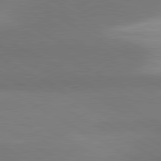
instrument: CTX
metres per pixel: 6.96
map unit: lApd
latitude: 81.2348
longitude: 159.6721
